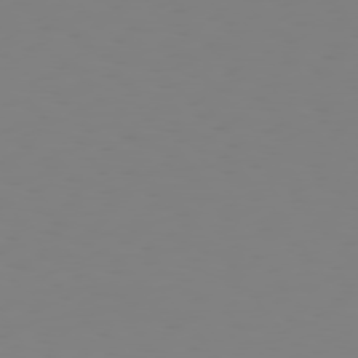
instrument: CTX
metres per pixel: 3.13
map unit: Hpe
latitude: 74.7813
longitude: -126.8380
